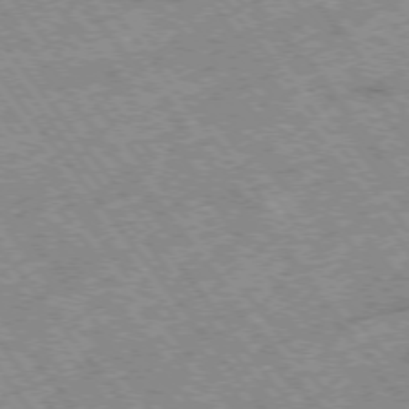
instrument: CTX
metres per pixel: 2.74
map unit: Hpe
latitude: -75.5588
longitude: -20.8947
